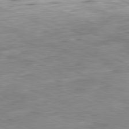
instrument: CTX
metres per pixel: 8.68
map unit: Ap
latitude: -81.9556
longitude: -71.1025
